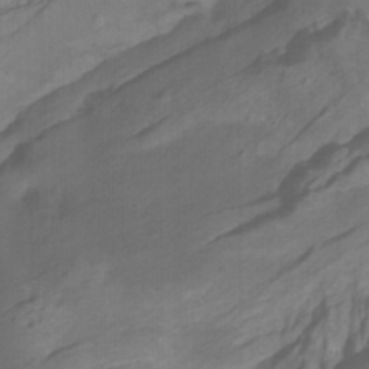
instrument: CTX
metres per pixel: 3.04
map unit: HNhu
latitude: -27.7855
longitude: 74.6330
